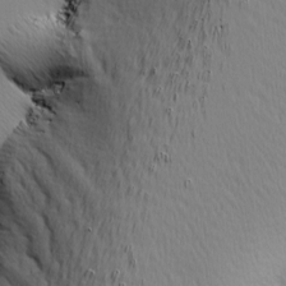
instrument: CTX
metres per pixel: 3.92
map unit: Ave
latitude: 8.2334
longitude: -106.2523
